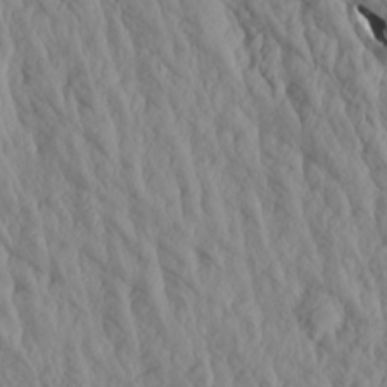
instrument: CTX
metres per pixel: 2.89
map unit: Aa
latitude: 17.9339
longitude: -146.3279
